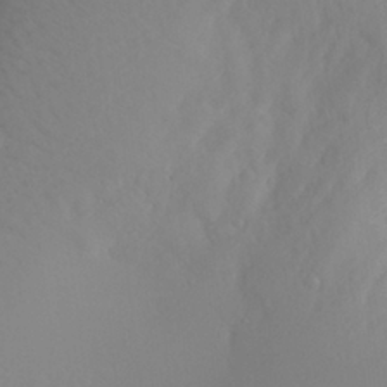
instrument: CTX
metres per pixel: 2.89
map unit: Aa
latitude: 27.6127
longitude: -146.7436
